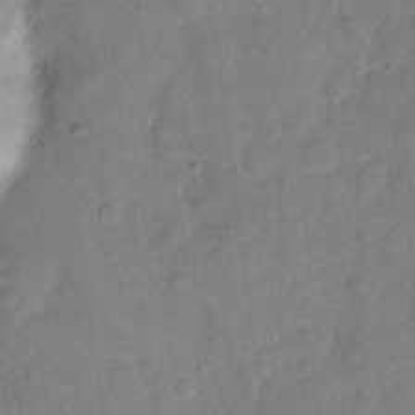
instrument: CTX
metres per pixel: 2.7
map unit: eHh
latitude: 11.5749
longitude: -65.5371
